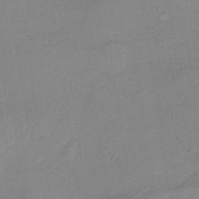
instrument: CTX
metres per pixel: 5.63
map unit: HNb
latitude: -33.6533
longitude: 64.4251
